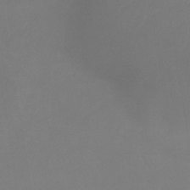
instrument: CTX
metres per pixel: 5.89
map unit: lHb
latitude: -37.6910
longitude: 74.2740
